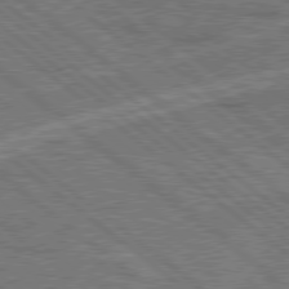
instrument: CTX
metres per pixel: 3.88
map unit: Hpe
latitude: 78.3468
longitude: -158.6868
